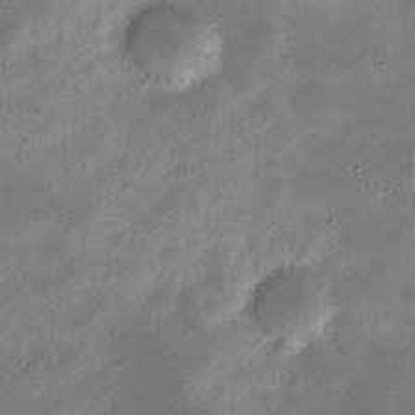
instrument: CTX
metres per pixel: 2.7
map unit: Nve
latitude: -24.5385
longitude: 106.0094
